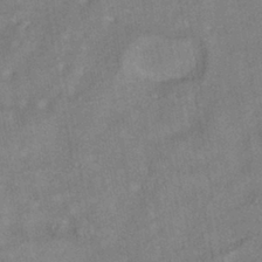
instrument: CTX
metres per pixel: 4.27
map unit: HNhu
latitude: -41.4832
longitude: 91.7289
